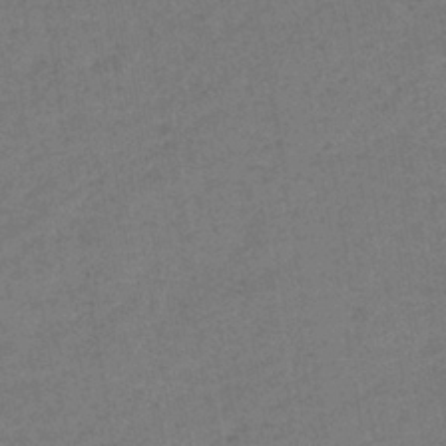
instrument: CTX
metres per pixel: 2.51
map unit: lHb
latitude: -41.6533
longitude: 79.4076
